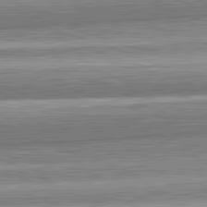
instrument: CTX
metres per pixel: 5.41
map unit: lApd
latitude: 82.6679
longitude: 167.4265
